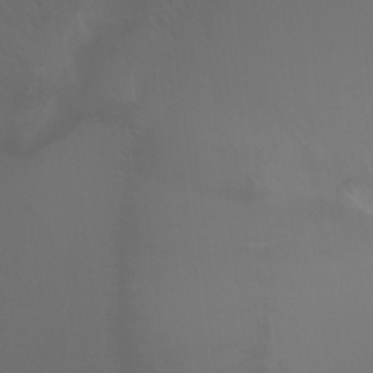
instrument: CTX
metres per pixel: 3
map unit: Ht
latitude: -7.9556
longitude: -38.8191
